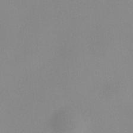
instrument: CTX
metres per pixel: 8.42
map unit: HNhu
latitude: 9.8206
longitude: 10.6519
